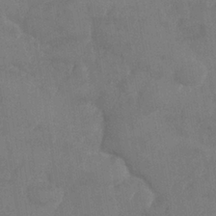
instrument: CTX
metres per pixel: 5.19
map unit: Nhe
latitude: -36.1983
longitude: -177.3670
